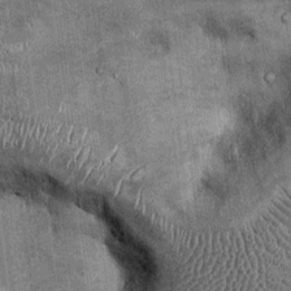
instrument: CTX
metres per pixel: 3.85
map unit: Ht
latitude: -2.5384
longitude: -12.7058
